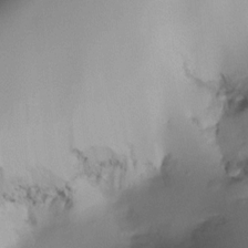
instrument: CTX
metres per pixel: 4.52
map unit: Ht
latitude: -16.6897
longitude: -48.8380
